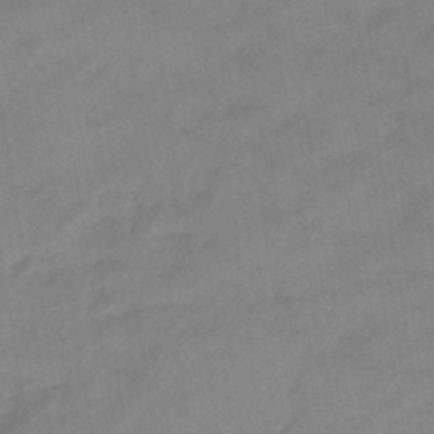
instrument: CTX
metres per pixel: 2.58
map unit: eHb
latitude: -45.8800
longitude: 85.1620
